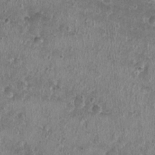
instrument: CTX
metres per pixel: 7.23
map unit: Nhu
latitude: 0.8380
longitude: -16.0633
